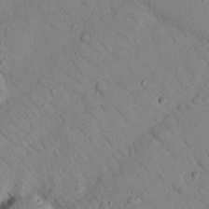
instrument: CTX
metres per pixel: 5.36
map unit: Nhu
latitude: 23.4615
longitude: -74.5924
